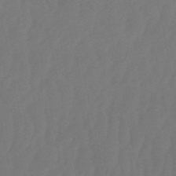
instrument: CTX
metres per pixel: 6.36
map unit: eHb
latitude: -50.9542
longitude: 77.2943
